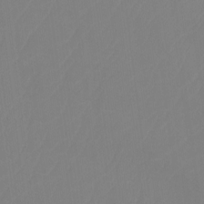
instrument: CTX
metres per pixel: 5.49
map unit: Htu
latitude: -14.0472
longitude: -50.1011
